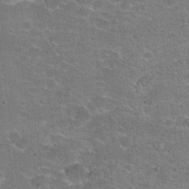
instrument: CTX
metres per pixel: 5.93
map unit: Hto
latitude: 20.9325
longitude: -43.1592
